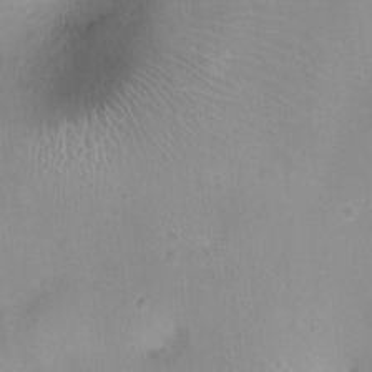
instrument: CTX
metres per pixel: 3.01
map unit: Ht
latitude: -8.1984
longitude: -21.4238
